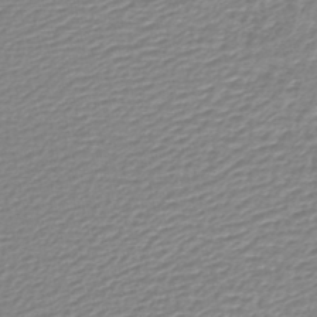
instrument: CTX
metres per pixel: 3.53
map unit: lHb
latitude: -41.5021
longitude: 70.7841
